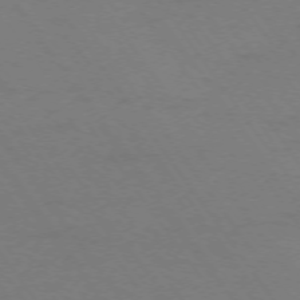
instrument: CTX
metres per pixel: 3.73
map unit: Ap
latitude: -74.5385
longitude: -70.4601
